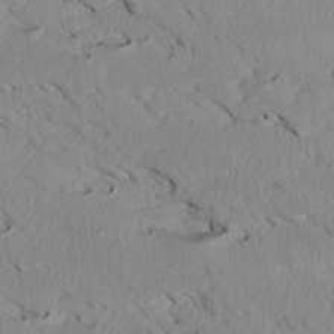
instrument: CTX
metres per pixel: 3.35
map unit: Htu
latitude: 3.4615
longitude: 152.6140
